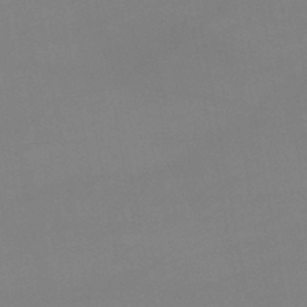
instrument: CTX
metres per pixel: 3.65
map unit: lHb
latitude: -45.6155
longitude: 75.1620
